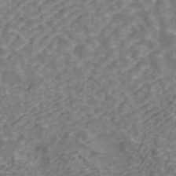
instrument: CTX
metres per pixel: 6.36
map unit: ANa
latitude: 43.1781
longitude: 26.1227
